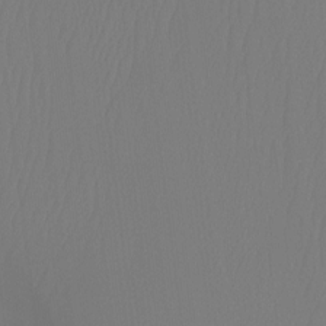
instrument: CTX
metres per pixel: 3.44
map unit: Ht
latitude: -7.4832
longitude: -31.1970
